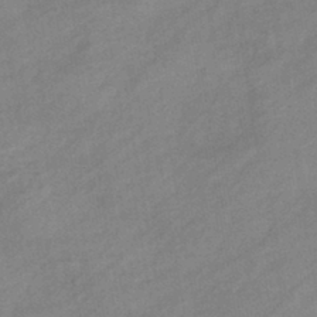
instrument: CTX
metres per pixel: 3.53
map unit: eHb
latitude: -41.4265
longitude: 83.8800
